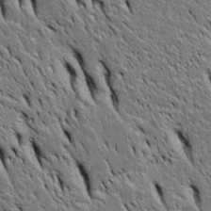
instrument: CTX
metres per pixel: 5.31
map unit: Htu
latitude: -3.6344
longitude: 150.9919
